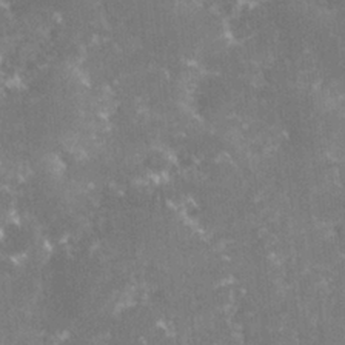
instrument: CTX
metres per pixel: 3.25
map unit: lHvf
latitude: -15.6911
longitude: -100.9703
